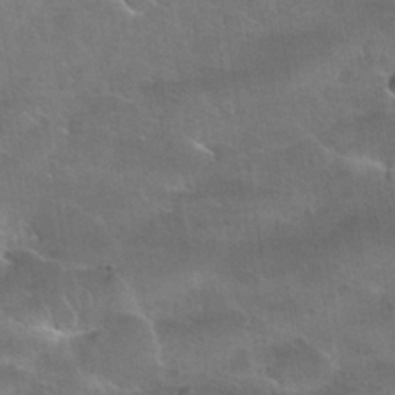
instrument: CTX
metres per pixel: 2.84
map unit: Nhu
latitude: 30.9325
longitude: -53.5560
